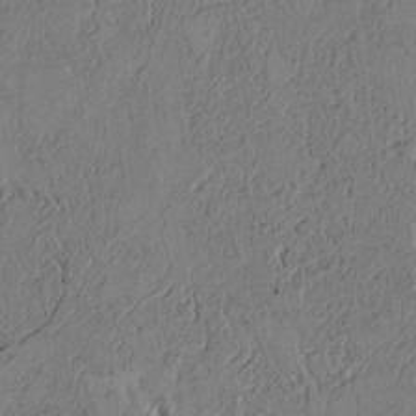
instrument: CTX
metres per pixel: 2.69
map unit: Htu
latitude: 2.4601
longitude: 149.6911
